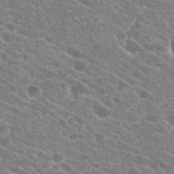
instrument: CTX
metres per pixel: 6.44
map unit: Hto
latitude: 24.3278
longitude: -39.2348
